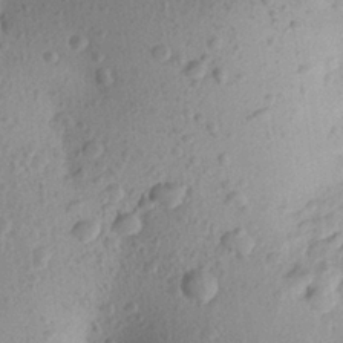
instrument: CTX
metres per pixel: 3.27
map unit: Aa
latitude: 23.1970
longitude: -147.3671
